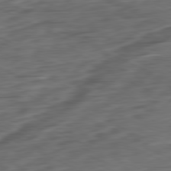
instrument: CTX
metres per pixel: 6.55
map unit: Ap
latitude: -81.3699
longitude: -77.1403
